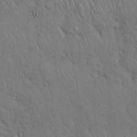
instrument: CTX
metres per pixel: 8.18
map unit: Nhu
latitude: 28.0633
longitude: -68.2712
